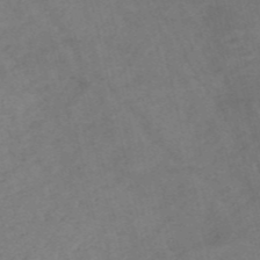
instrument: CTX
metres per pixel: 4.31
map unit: HNb
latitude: -53.8233
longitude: -47.8962
